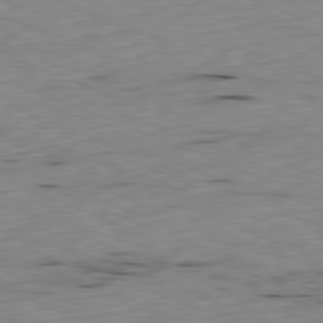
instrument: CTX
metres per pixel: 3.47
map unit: Ap
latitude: -81.9367
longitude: -68.0444
